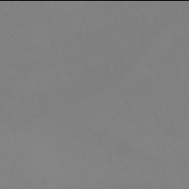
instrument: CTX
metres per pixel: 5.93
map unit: HNhu
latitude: -42.0094
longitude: 93.7667
